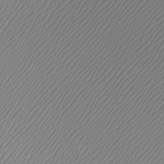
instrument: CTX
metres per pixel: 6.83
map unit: Htu
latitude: -7.1998
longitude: -67.4237
